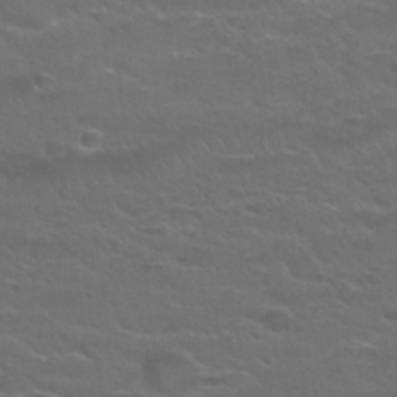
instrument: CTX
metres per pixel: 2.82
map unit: Nhu
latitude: 29.8394
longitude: -50.3656
